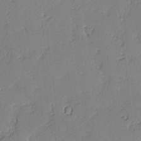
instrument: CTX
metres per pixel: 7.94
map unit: lAvf
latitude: -2.9163
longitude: -108.3089
